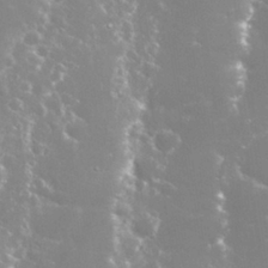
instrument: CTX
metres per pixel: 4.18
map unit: Nhu
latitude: 28.0633
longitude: -60.5357
